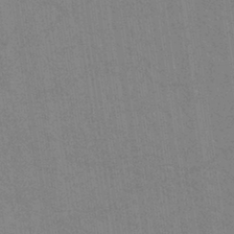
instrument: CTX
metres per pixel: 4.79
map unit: eHb
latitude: -37.4643
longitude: 76.5007
